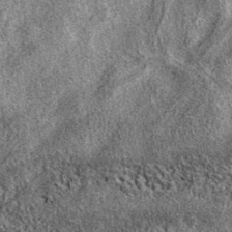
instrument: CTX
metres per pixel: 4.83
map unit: eAb
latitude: 38.4223
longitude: 108.3306
